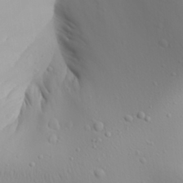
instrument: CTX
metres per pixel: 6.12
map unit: Aa
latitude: 28.9513
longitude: -133.2159
